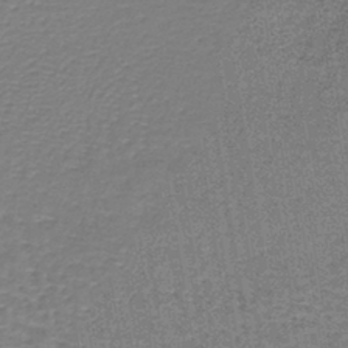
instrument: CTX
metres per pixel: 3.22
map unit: lHb
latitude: -40.0850
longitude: 58.5762
